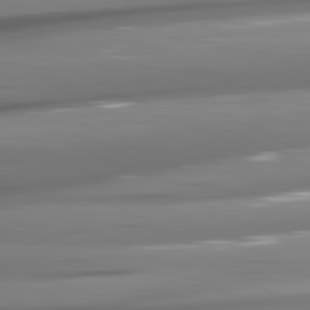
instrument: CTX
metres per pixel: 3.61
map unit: lApd
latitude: 81.3859
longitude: -145.2726
